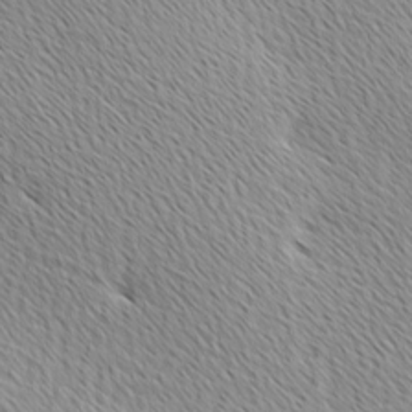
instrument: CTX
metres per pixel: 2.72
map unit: Ave
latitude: 10.8191
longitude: -107.4804
